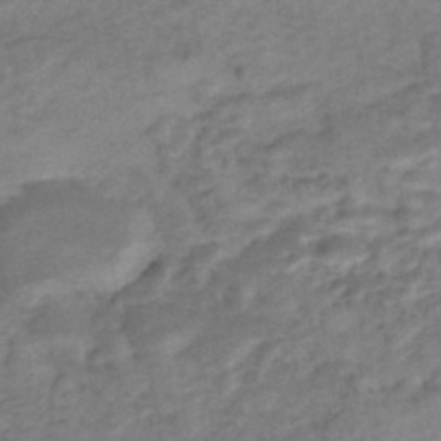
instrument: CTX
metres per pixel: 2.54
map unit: Nhe
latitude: -47.6722
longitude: -171.0269
